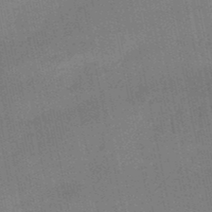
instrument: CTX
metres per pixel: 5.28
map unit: lHb
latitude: -50.7841
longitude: 79.4643
